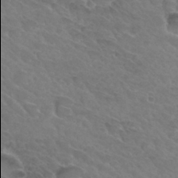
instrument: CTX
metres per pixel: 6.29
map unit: Hto
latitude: 32.3845
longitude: -45.9906
